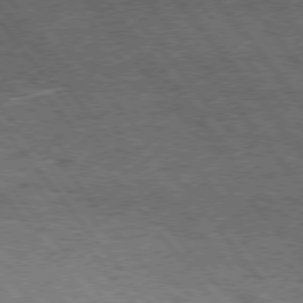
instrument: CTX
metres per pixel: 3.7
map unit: Hpe
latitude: 75.3482
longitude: -139.8205
